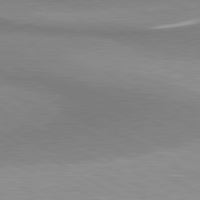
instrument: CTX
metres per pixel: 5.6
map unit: lApd
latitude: 80.8002
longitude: 158.5573
